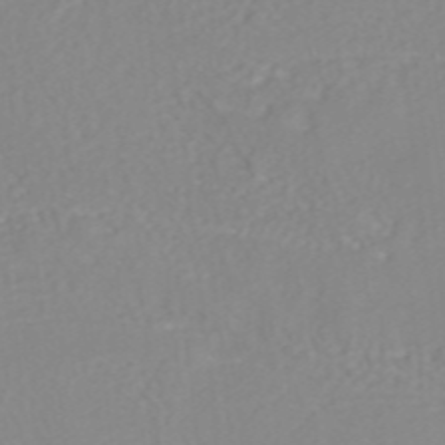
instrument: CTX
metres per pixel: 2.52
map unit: ANa
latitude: 38.2522
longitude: 23.8234
